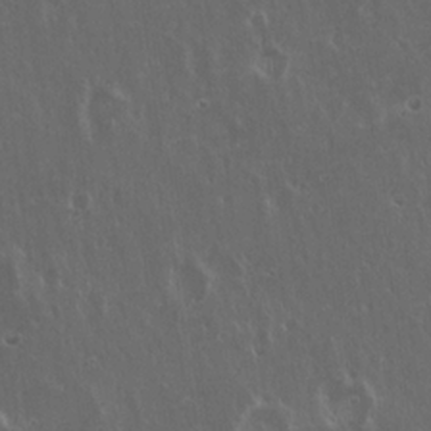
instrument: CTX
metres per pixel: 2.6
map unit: Hto
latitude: 19.4048
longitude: -57.4048
